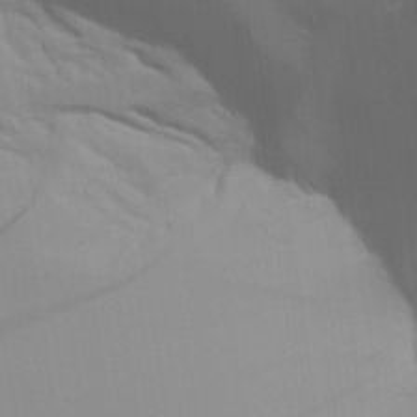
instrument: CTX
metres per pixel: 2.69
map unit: Aa
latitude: 26.7246
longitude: -131.4805
